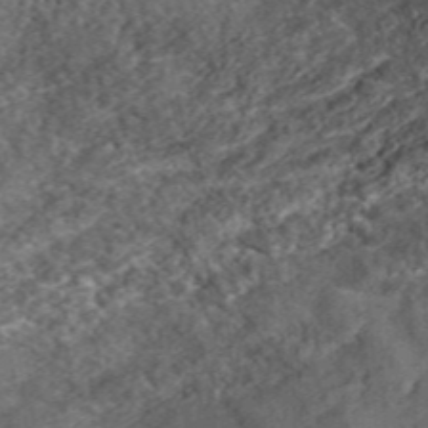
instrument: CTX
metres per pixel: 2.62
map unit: ANa
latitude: 43.6127
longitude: 29.7478
